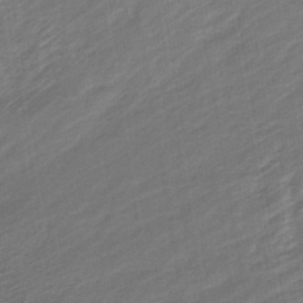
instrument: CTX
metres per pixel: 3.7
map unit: eHb
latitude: -43.2564
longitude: 81.7478
